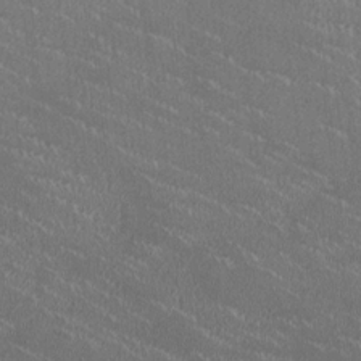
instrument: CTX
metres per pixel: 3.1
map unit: HNhu
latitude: -0.2929
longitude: -2.1389
